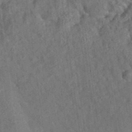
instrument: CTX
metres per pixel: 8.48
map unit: eAb
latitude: 35.3292
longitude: 109.3321
